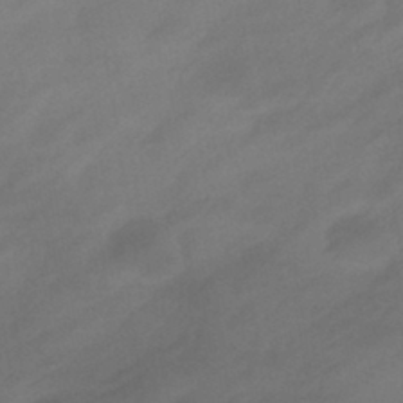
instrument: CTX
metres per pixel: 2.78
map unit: eHb
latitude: -40.9542
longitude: 84.5006
